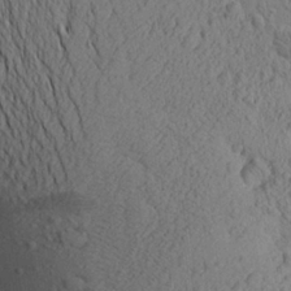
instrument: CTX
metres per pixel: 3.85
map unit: Aa
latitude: 23.4426
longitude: -146.9514
